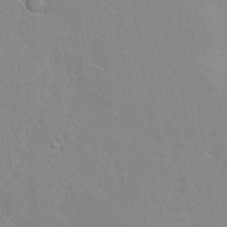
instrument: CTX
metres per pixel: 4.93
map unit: Nhu
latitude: 1.4426
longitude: -14.6491
